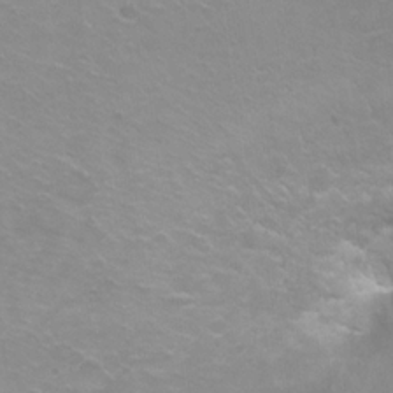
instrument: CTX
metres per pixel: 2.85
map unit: Ht
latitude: 2.0633
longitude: -32.8569
